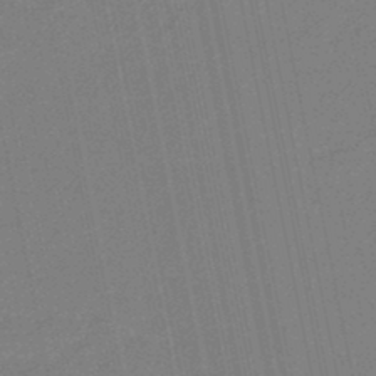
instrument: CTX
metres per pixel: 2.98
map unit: eHb
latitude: -45.4454
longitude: 87.3132
